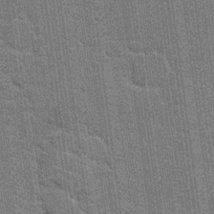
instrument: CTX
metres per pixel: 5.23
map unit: Hto
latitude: 20.2712
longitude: -48.6302
